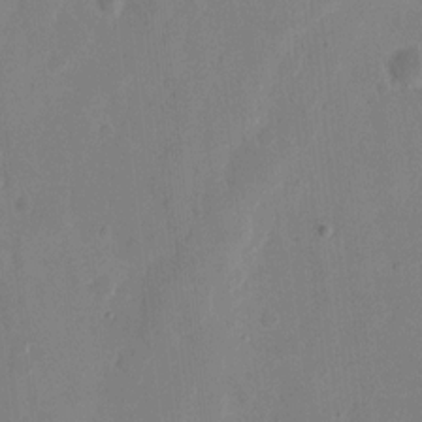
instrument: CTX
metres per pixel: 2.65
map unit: eHh
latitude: 10.2334
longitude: -67.6693
